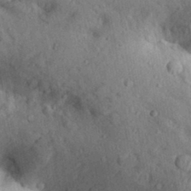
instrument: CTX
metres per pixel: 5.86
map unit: Aa
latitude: 30.6869
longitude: -147.1026
